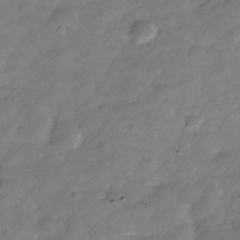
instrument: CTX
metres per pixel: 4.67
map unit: Hve
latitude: -30.9541
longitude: 90.5574
